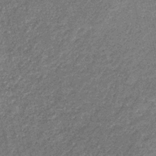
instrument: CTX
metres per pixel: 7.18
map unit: eHb
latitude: -32.0094
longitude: 70.9920
